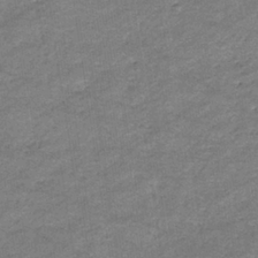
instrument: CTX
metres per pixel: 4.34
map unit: eHb
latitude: -36.9541
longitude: 77.1809
